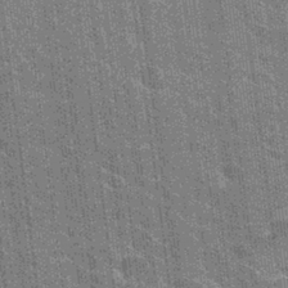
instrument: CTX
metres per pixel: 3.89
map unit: Hto
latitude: 26.8002
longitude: -41.1214
